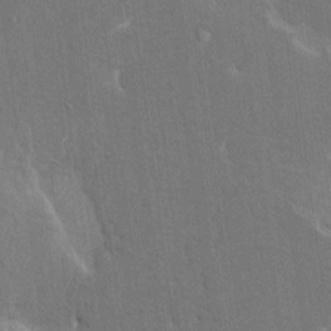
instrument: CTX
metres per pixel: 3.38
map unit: HNhu
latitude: 7.1592
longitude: -4.9514
